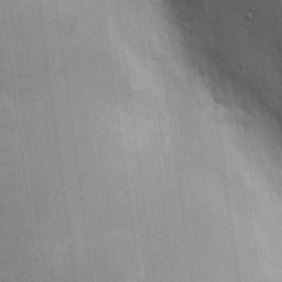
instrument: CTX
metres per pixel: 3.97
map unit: eHh
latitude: 7.8772
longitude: -72.3846
